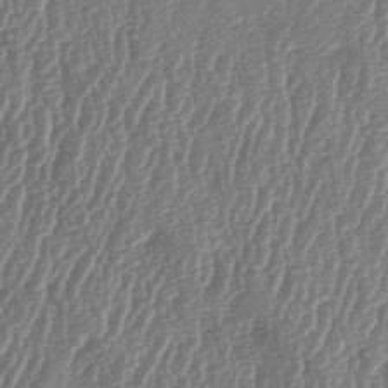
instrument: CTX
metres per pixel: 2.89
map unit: lAa
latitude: -6.3495
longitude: -129.6883
